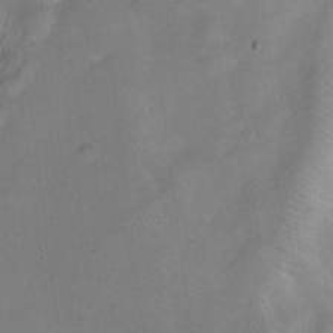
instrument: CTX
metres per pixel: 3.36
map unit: Ht
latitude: 0.6868
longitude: -37.4805
